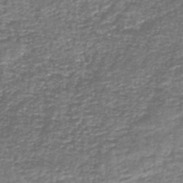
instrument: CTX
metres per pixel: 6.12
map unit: lHb
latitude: -43.9367
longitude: 53.5777
